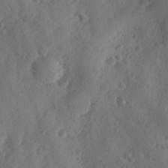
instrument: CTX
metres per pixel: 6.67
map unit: Ave
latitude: -10.1039
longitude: -118.7246
